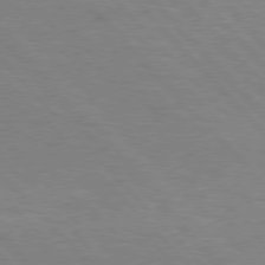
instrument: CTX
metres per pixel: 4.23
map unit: Hpe
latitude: 77.1025
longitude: -154.1767
